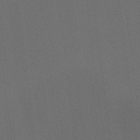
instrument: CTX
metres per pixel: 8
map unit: Hto
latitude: -6.7841
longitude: -49.6316
